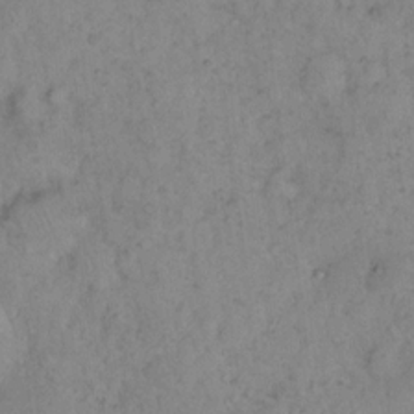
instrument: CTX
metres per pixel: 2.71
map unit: eHh
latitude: 16.2712
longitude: -63.9150
